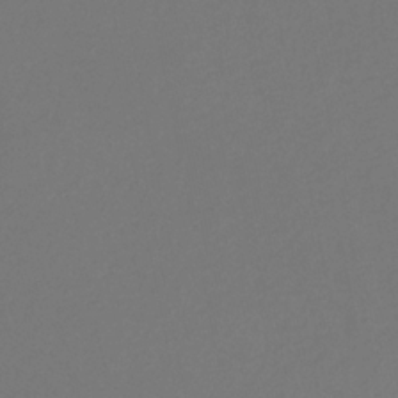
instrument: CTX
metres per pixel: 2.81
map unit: eHb
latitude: -30.6707
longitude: 66.3684
